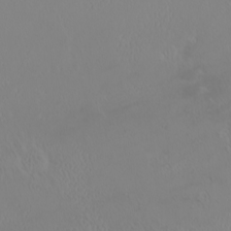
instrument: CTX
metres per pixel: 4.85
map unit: eHh
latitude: -1.8990
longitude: 19.5777
